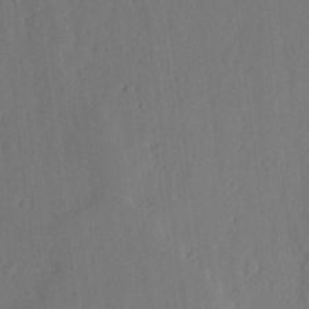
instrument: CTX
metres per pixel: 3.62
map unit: lHvf
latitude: 17.9717
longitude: -114.6301
